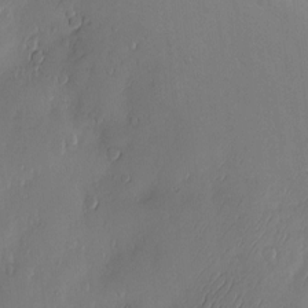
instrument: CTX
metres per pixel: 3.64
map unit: Nve
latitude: -10.3684
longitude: 173.4643
